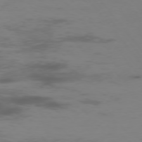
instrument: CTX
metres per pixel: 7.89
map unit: Hpe
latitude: -76.0472
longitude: -10.7813
